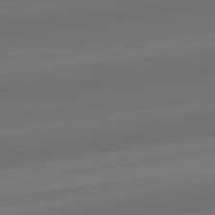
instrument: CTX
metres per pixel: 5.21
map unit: lApd
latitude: 83.1970
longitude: -131.5938
